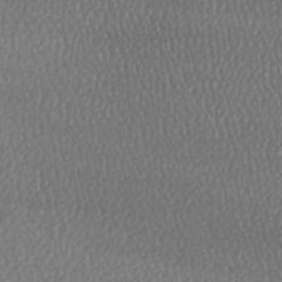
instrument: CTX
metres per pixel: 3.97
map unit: lAa
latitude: -8.7274
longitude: -128.2900
